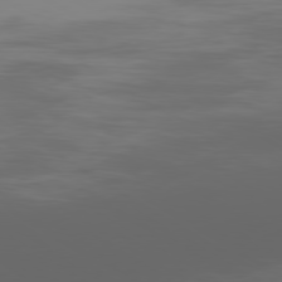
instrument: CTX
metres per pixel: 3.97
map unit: Ap
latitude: -79.6155
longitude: -93.6505
